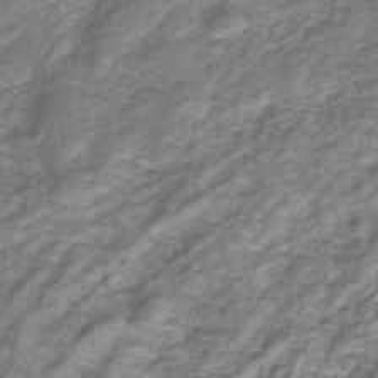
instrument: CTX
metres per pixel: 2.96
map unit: eHb
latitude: -32.2173
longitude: 67.4265
